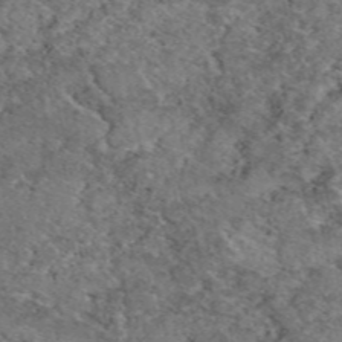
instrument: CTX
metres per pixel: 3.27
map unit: eAb
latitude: 49.0647
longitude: 113.6533
